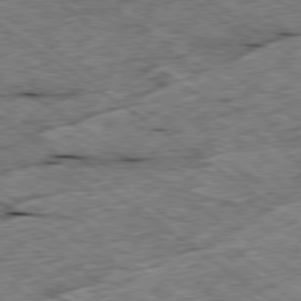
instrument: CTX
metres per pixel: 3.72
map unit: Ap
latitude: -79.6155
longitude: -87.9906
